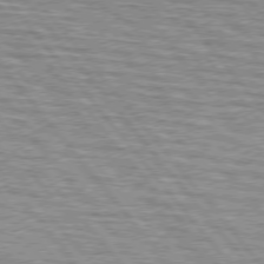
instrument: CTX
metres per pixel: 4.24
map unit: lApd
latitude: 75.3293
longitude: -76.5545
